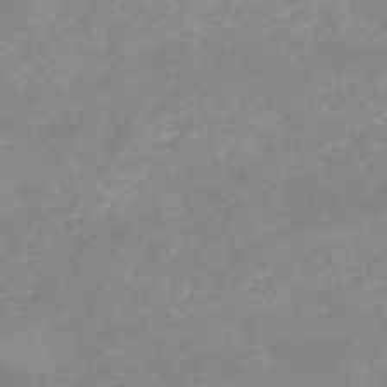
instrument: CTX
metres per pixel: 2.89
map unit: HNb
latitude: -53.6155
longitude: -36.4223
